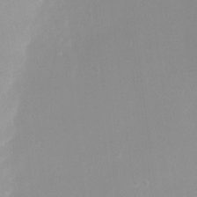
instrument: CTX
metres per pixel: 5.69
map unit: Ht
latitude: -6.1417
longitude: -29.1214
